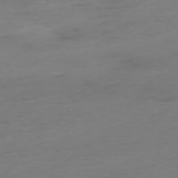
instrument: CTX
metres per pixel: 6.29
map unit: Hpe
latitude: -75.8801
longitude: -12.5546
